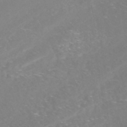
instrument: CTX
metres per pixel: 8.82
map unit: Nhe
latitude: -45.8611
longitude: 152.8408
